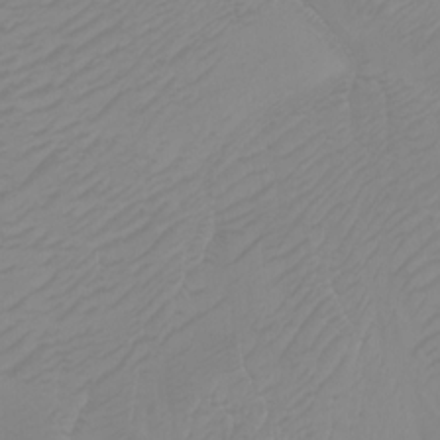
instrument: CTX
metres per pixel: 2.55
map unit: Htu
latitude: -7.5966
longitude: -68.0255
